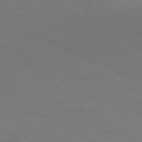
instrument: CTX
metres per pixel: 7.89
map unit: Ap
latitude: -77.9556
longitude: -72.9892
